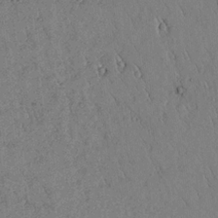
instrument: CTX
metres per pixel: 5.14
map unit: lAvf
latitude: 5.3104
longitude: 159.1620
